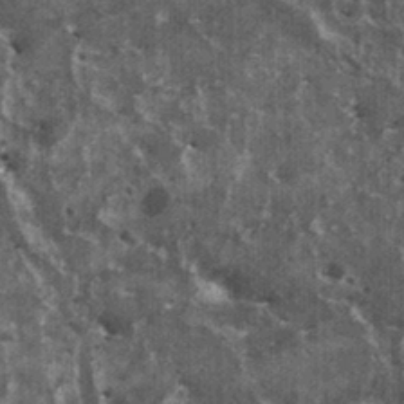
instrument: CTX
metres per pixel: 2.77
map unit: HNhu
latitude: 2.9136
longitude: 5.1431
